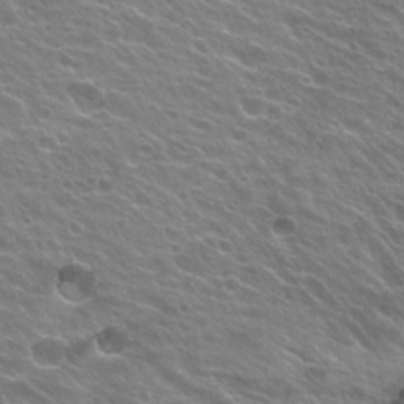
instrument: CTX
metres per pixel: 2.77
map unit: Hto
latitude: 24.7246
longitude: -30.6491
